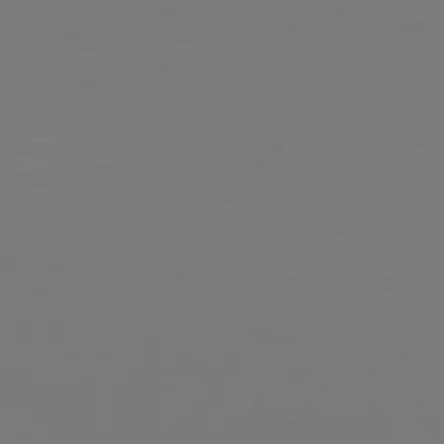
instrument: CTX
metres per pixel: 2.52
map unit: Hpe
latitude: 78.3468
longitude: -166.8002
